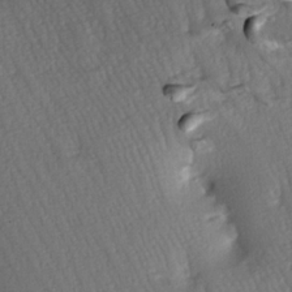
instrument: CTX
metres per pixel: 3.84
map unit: lAa
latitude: -7.4076
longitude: -126.1767
